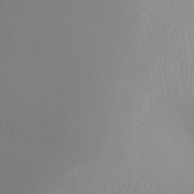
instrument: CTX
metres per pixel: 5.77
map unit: Ht
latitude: -0.8597
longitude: -19.2159
